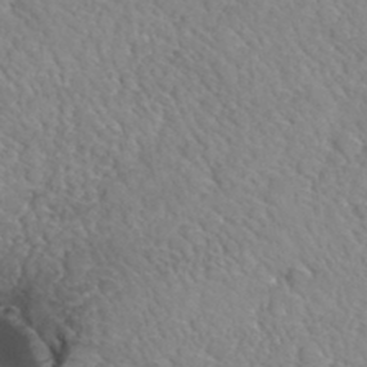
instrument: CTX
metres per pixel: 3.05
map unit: Hto
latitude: 34.8758
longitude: -46.2901
